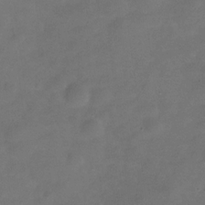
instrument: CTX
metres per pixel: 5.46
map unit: Hve
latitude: -31.3887
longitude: 95.7288
